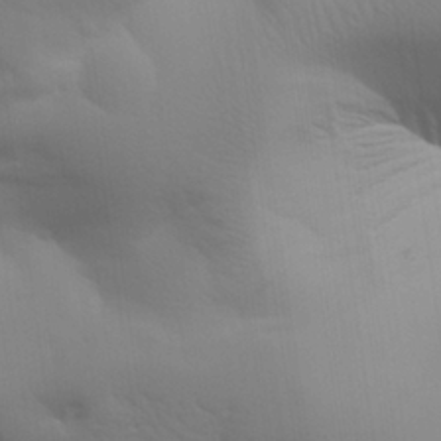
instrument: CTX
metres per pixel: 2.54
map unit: Aa
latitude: 27.4238
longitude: -138.9892
